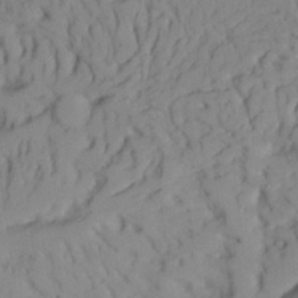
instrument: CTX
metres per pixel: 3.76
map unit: Aa
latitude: 24.4034
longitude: -132.8758
